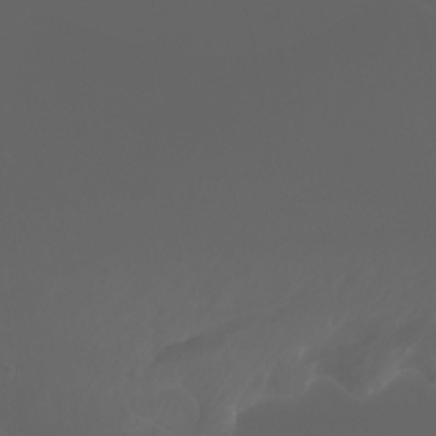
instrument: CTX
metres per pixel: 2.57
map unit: Htu
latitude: -7.0297
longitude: -73.3860
